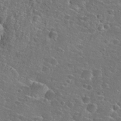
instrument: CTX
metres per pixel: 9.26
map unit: Hto
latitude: 25.7071
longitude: -49.5560
